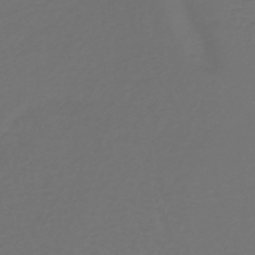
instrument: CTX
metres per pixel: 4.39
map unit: lHb
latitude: -39.2376
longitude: 63.0864
